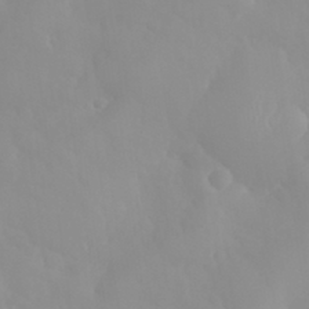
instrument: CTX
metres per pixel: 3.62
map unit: eHh
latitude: 32.1389
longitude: -59.4615
